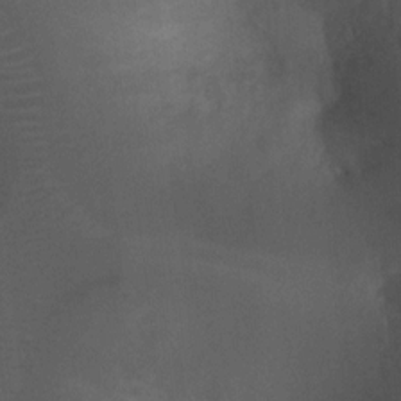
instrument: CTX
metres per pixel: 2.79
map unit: Ht
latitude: 2.3278
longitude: -27.2915
